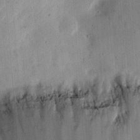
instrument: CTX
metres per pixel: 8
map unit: Ht
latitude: 13.4804
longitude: -74.5168
